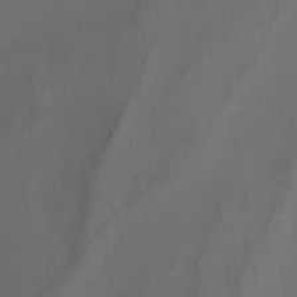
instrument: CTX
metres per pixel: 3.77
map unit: Nhu
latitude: -5.4643
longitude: -93.7449
